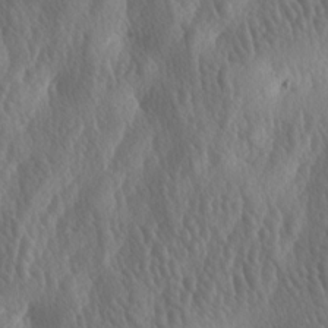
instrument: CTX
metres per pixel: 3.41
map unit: lAa
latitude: -7.2187
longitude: -128.7624
